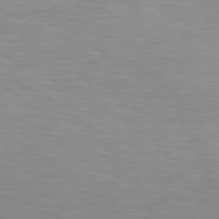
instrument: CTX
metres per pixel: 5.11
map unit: Hpe
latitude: 79.2726
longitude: -128.8002
